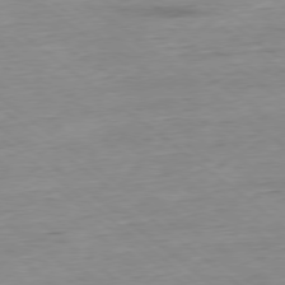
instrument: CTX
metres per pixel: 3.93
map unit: Hpe
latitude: -78.8408
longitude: 11.5588
